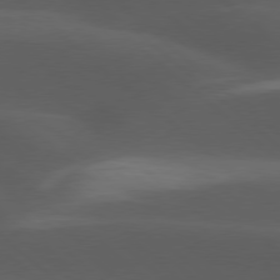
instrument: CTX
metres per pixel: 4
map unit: lApd
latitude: 77.7638
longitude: -54.9891
